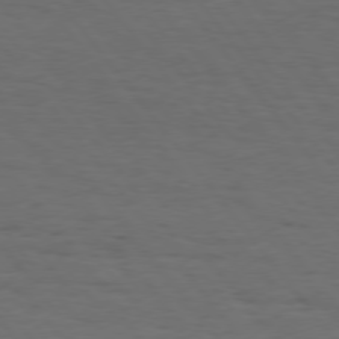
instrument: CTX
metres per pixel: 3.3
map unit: Hpe
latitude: 75.4615
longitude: -131.1970
